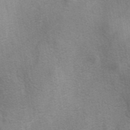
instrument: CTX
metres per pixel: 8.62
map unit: eAb
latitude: 41.4237
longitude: 103.3510
